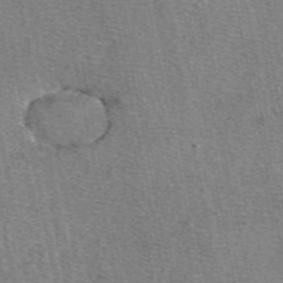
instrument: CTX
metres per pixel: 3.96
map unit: eAb
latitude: 50.0633
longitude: 107.9178
